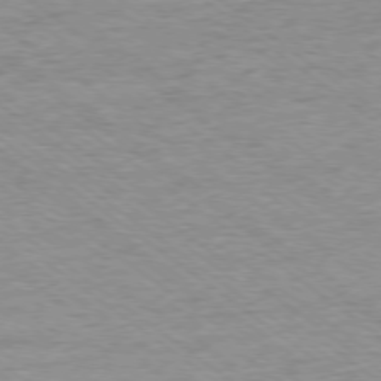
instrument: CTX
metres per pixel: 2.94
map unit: Ap
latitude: -77.8989
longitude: -82.0444
